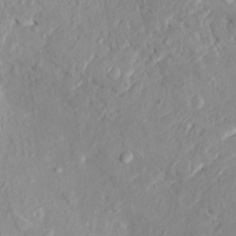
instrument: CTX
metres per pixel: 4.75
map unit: HNhu
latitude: 7.8772
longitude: -1.4615
